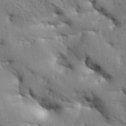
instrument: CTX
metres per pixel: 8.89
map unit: Aa
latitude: 33.6127
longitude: -143.6127
